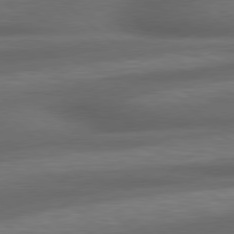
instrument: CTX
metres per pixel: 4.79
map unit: lApd
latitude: 79.1403
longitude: -116.8191
